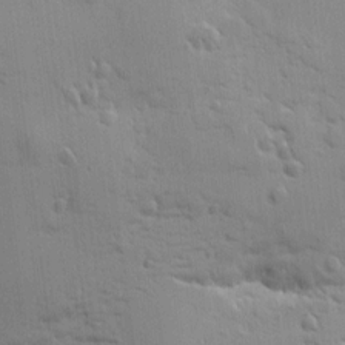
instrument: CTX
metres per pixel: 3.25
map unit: Htu
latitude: 1.5560
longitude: -178.3845
